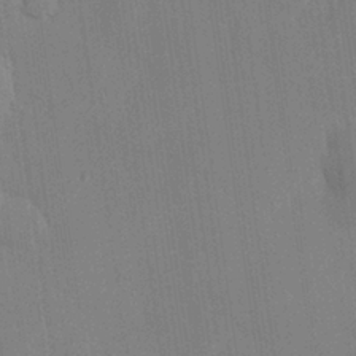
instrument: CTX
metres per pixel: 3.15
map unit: Hve
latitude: 26.2523
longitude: 151.0297
